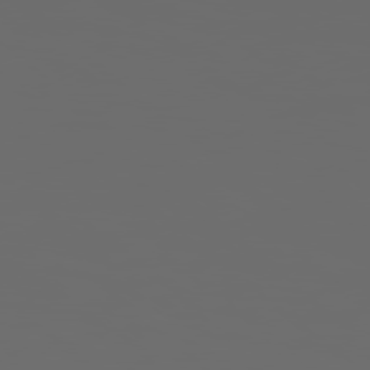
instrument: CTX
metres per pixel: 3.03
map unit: Hpe
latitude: 78.4601
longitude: 176.4062
